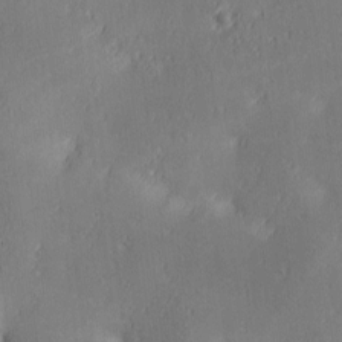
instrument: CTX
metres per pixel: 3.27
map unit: lAa
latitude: 3.7449
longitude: -117.4049
